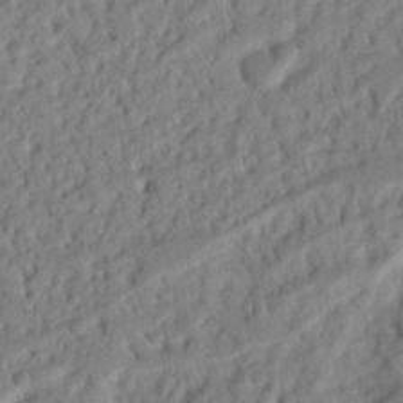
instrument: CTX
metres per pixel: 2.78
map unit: Nhu
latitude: 20.4601
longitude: -77.0458
